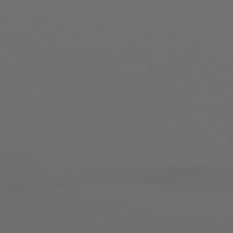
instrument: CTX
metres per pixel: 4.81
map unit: Hpe
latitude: 77.9717
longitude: -177.0269
